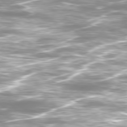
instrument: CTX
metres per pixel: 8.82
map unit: Ap
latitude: -79.9556
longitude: -60.5168
